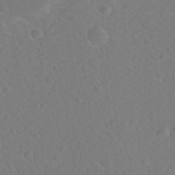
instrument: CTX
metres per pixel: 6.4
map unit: Nhu
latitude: 25.9717
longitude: -57.2914
